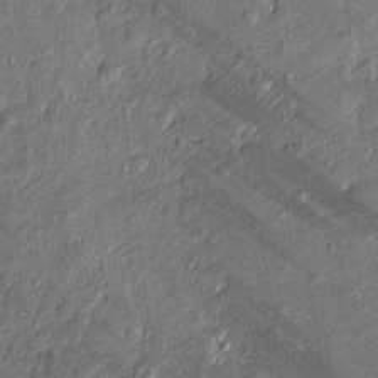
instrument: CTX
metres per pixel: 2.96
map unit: Htu
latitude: -7.8611
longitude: 176.8408
